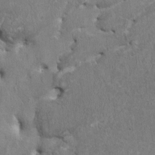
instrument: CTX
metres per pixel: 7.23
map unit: HNhu
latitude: 3.3670
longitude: -3.8772
